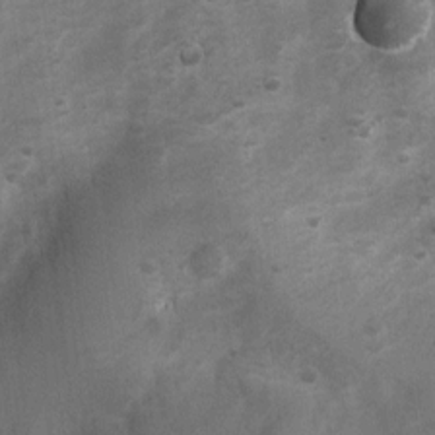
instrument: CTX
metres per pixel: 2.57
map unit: Nhu
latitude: 6.8569
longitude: -23.5371
